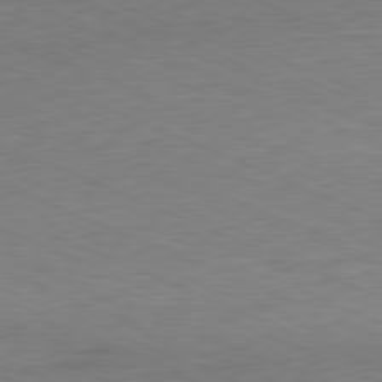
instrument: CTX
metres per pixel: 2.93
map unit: Ap
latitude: -81.5966
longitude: -70.7624
